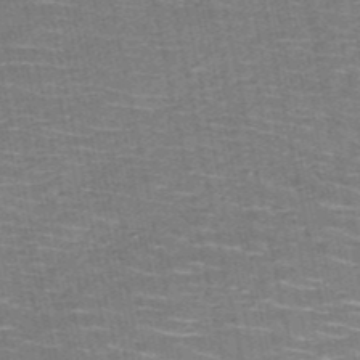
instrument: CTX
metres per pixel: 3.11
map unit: HNb
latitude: -51.5588
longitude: -44.0822
